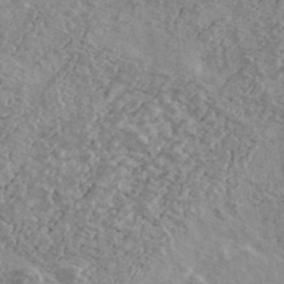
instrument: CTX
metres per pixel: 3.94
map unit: Ave
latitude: 39.7638
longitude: -110.3656
